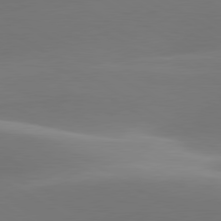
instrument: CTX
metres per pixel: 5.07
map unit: lApd
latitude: 79.9339
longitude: -93.8205
